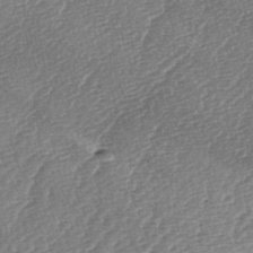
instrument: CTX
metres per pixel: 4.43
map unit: lAa
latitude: -2.9919
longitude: -128.8947
